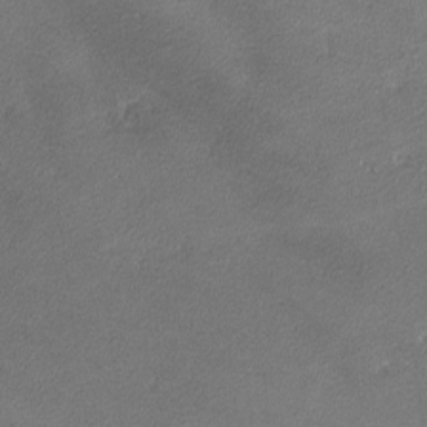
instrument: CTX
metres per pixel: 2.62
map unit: lHvf
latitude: -11.9745
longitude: -102.9513
